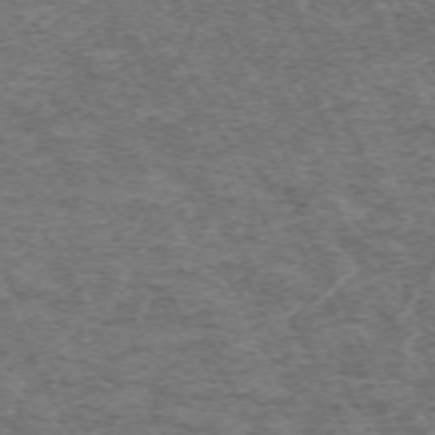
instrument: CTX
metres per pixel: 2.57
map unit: Hpe
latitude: -70.8219
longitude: 11.6344
